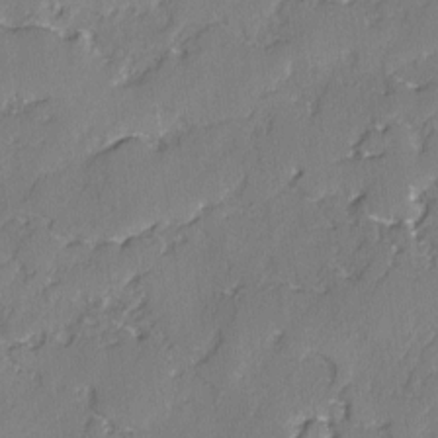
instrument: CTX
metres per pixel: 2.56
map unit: lAvf
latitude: -2.7652
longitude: -107.4049
